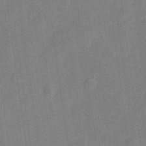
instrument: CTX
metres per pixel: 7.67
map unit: Hve
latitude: -28.0472
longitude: 92.6896
